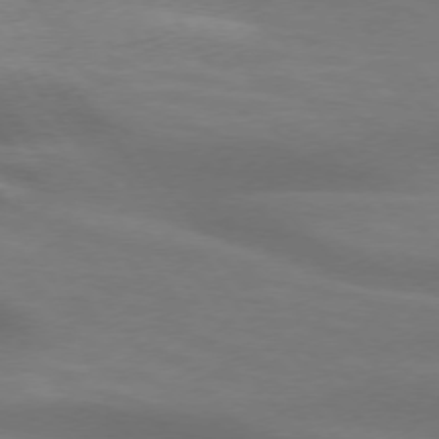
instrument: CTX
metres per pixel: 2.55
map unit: lApd
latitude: 74.4223
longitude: -48.9325
